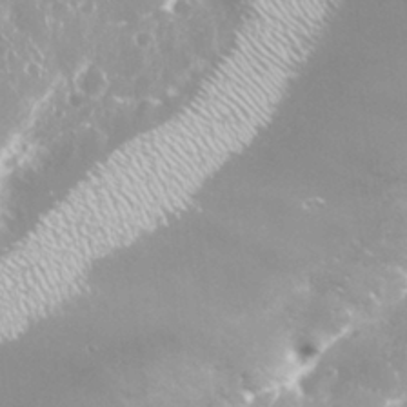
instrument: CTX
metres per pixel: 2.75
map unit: Nhu
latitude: 28.5168
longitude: -60.3467
